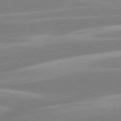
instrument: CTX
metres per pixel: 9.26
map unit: lApd
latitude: 80.3467
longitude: -130.1767
